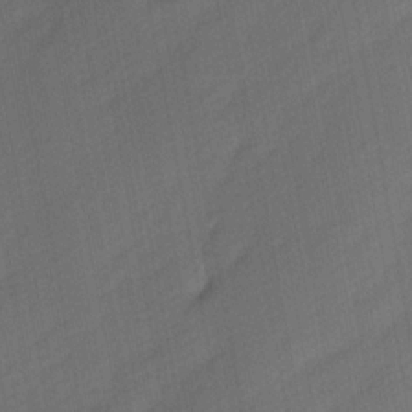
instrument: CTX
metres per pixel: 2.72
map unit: Ave
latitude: -0.5196
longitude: -113.8394
